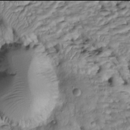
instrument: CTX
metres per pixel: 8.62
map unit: Htu
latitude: -6.0094
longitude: 154.5385
